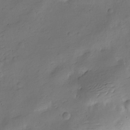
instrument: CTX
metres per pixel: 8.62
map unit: Nve
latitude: -25.5210
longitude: 107.0109
